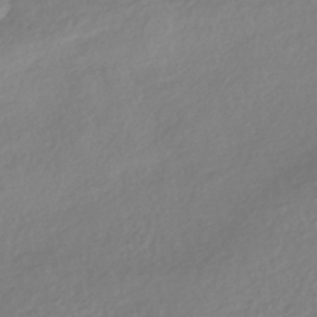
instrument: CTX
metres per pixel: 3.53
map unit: HNhu
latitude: -41.4832
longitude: 93.3510
